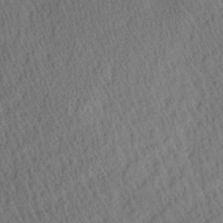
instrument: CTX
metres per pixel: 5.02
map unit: Aa
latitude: 27.2726
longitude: -135.6694
